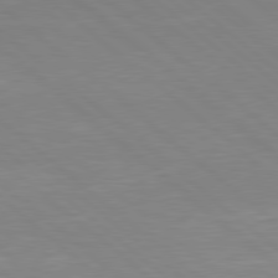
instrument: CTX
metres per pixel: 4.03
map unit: Hpe
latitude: 78.4034
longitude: -125.6505
